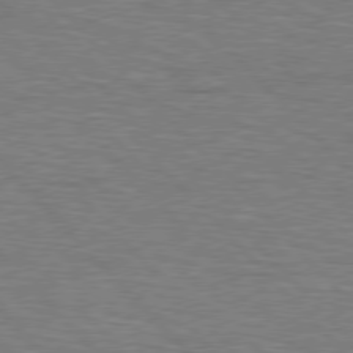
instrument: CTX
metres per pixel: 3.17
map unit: Hpe
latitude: 77.1403
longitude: -150.8569
